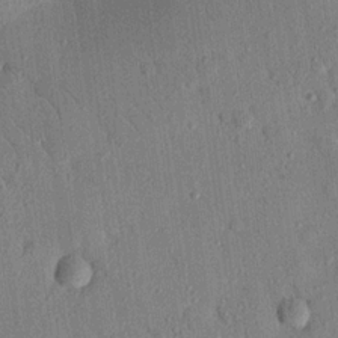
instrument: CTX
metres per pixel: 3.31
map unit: Nhu
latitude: 21.2348
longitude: -78.5546
